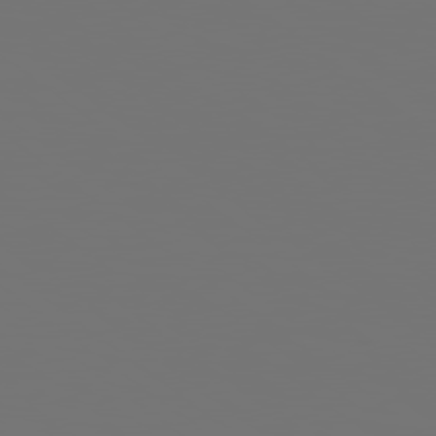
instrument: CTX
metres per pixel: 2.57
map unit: Hpe
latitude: 78.9514
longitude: 176.8597
